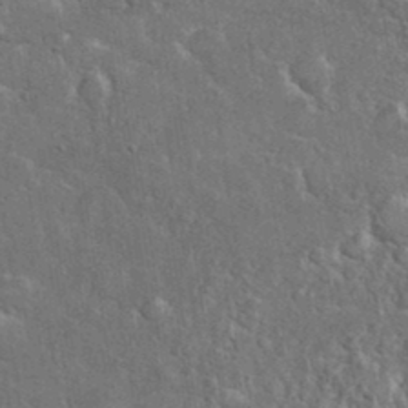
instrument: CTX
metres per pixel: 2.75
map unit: eHh
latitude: 37.0081
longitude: -61.4993
